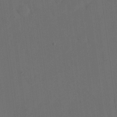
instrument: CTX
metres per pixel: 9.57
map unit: eHh
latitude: 18.7246
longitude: -65.8583
